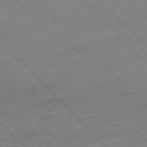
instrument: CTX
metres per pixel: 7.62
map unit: Hpe
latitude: -77.2565
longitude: -11.7072
